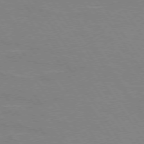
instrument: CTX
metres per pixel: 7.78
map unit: lApd
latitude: 73.8017
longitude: -56.8191
